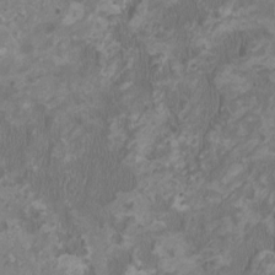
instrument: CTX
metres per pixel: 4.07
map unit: HNhu
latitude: 1.5560
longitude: -1.8583
